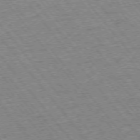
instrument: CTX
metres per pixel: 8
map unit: Ap
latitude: -75.5211
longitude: -87.1403
